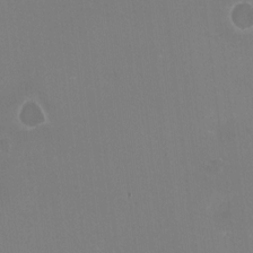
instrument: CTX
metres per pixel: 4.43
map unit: HNhu
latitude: -2.1038
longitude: -3.7449
